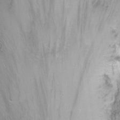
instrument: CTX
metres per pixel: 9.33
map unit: Nhu
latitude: -6.3873
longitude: -47.5371
